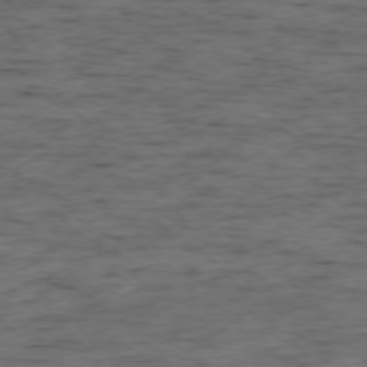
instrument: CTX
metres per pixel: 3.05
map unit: Ap
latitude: -76.4440
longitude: -91.3104
